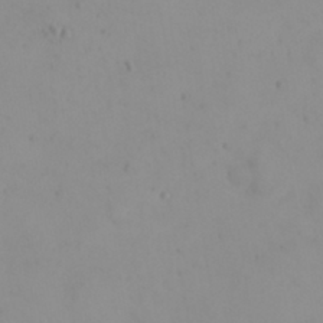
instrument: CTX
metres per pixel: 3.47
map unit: eHh
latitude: 21.8584
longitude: -65.1214
